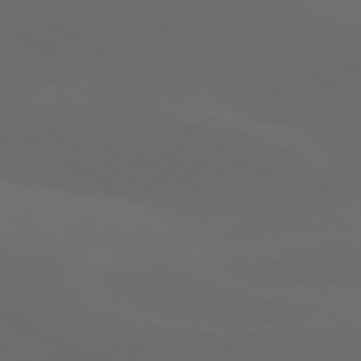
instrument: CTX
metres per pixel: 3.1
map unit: lApd
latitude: 80.1200
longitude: -91.4804
